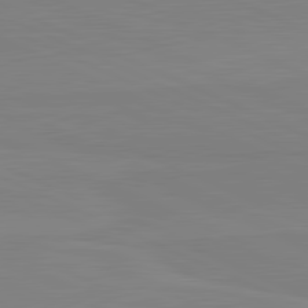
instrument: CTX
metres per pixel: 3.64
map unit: lApd
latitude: 81.7072
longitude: 166.8975
